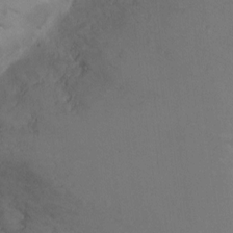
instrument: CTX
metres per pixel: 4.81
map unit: Hto
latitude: -13.0487
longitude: -39.8772
